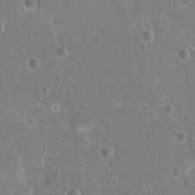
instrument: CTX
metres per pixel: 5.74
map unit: Nhu
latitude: 17.2159
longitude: -32.6868
